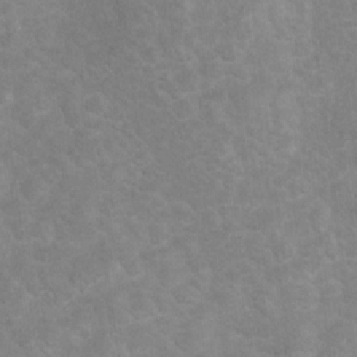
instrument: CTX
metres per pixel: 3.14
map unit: Hto
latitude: 8.2712
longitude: -30.4223
